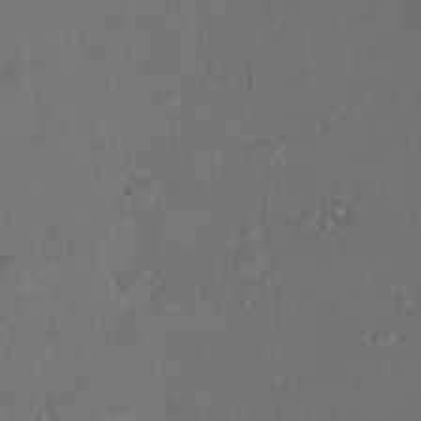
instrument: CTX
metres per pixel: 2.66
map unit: Nhu
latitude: 4.5924
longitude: -24.7624
